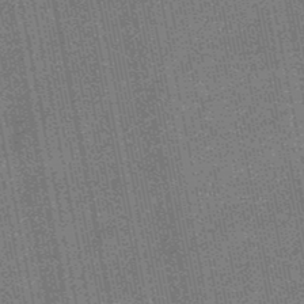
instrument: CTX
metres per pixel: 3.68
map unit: HNb
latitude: -49.1242
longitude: -38.2900
